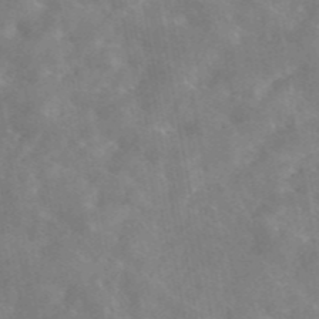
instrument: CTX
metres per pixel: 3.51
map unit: eAb
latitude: 45.4426
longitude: 125.8044
